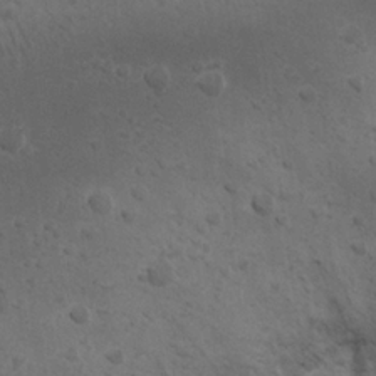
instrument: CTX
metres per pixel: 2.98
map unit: Nhu
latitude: 22.1011
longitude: -71.8583
